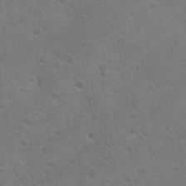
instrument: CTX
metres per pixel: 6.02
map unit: Hto
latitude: 24.2144
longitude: -51.6127
